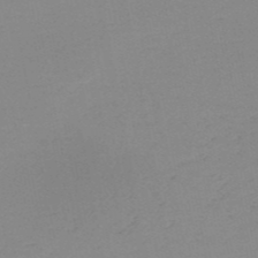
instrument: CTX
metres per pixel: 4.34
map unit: HNb
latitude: -51.3699
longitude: -52.6113
